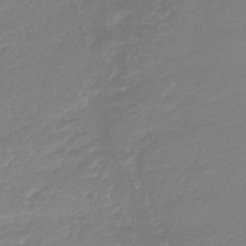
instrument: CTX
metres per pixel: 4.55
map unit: HNhu
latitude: -46.1039
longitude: 98.4062
